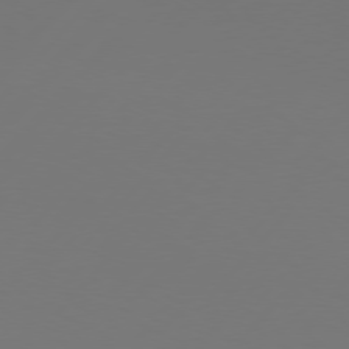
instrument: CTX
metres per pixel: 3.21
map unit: Hpe
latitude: 76.7435
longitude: -138.4412
